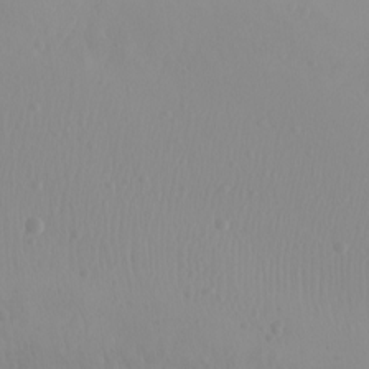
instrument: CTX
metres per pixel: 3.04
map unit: Nhu
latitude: -4.4629
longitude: -82.0633
